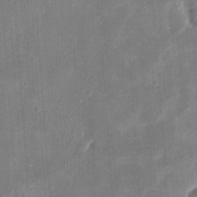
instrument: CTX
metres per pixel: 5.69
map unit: eHh
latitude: 8.8380
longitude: -73.4994
